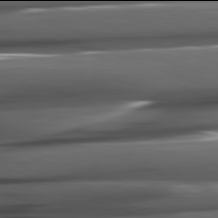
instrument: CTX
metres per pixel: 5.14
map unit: lApd
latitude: 81.9906
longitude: -144.1200
